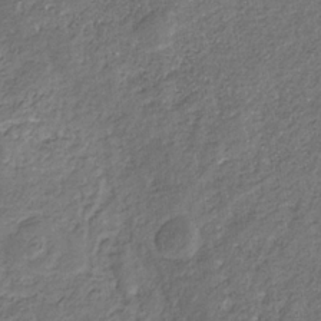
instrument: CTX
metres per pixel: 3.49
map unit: eHb
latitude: -30.7274
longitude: 68.6896
